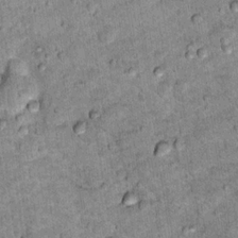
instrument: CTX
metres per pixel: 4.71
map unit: Nhu
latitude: 15.6694
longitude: -32.5167
